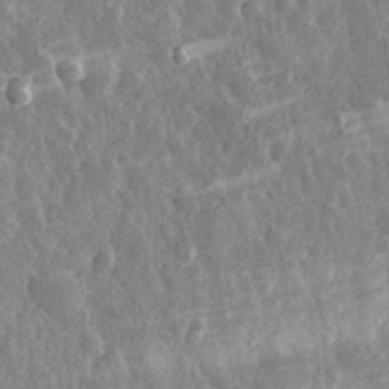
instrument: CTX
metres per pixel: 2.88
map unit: eHh
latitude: 32.0444
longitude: -78.8947
